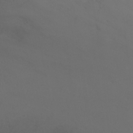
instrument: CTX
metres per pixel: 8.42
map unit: Nhu
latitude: -13.6533
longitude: -59.7828
